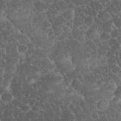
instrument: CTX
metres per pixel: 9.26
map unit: eHh
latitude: 33.4426
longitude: -64.7813
